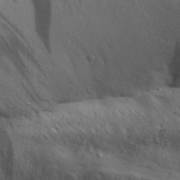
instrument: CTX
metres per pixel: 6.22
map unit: Aa
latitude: 30.9514
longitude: -134.9702
